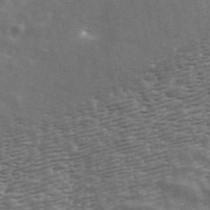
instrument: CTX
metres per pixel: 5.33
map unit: ANa
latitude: 43.2726
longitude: 46.8975
